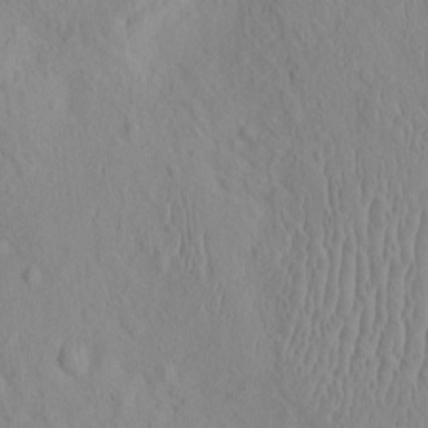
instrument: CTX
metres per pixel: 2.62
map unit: eHh
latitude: -2.1227
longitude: 19.1809
